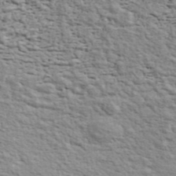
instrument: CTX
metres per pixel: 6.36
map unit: ANa
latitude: 41.3103
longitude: 29.4643
